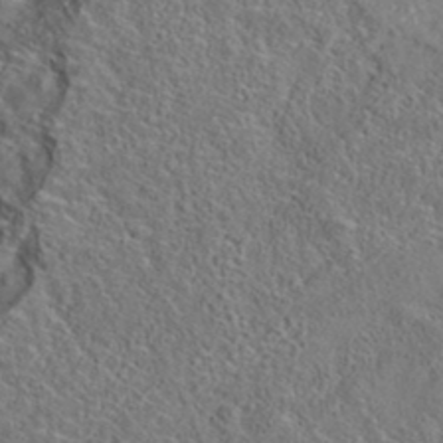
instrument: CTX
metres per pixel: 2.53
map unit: eAb
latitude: 35.8772
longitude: 109.6911
